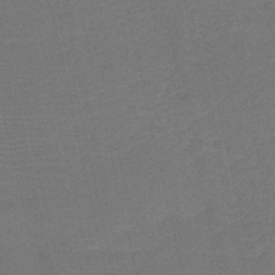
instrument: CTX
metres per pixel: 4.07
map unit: HNb
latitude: -47.9556
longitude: -41.4237
